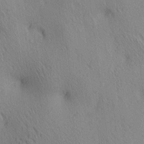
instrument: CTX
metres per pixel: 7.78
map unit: lAa
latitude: 4.5168
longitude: -117.2726
